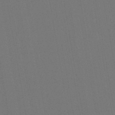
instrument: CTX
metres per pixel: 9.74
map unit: lHb
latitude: -47.7666
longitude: 73.1242
